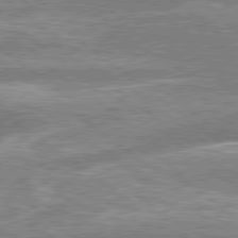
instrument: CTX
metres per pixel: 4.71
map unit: lApd
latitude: 79.2537
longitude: -158.2901
